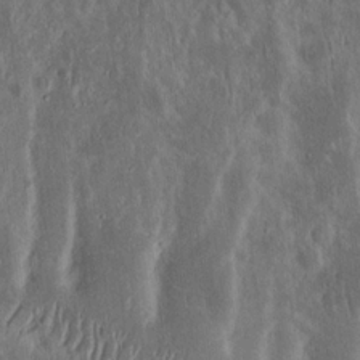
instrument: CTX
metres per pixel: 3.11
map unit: Nhu
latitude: 19.0269
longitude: -72.8569
